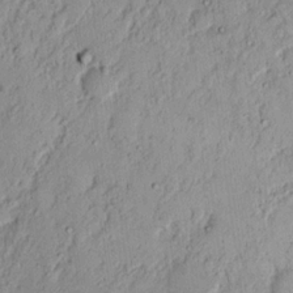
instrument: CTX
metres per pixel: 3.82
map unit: Nhu
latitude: 18.4223
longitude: -73.0648
